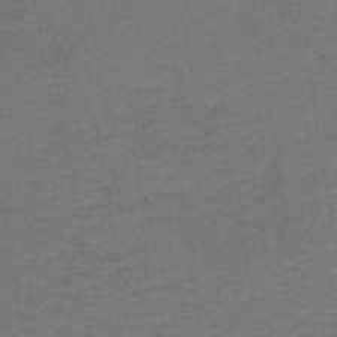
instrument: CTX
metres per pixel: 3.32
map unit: lHb
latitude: -39.2754
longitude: 58.3306
